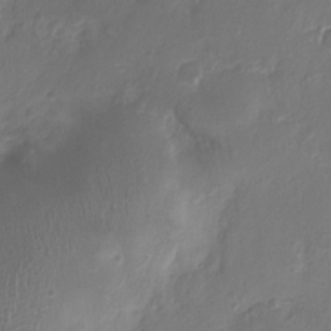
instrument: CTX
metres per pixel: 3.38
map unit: Nhu
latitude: 4.9136
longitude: -18.6112
